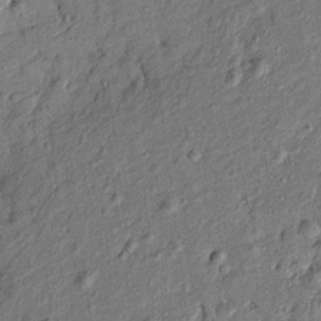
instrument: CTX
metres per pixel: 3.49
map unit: Htu
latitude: -7.8233
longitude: 177.5210
